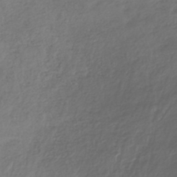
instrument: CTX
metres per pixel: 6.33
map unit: lHb
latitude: -39.3132
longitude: 70.1984
